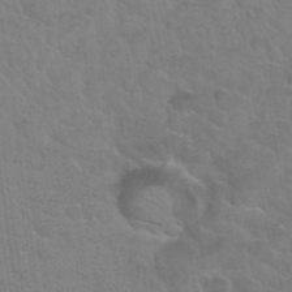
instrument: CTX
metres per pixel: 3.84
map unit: Hto
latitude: 34.7435
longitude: -51.6127
